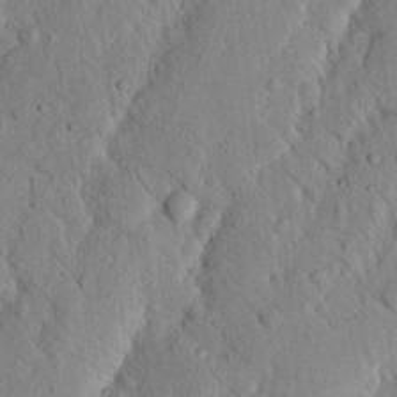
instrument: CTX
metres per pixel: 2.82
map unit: Nhu
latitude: 19.8772
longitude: -75.0647
